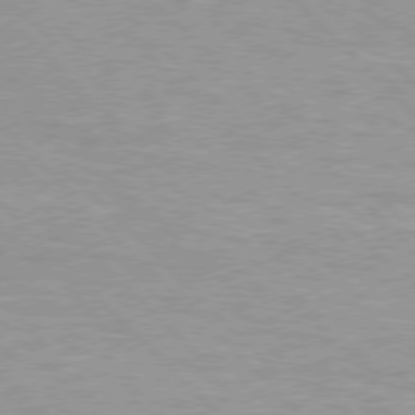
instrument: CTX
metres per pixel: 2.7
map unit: Hpe
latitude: 76.5168
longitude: -156.6301
